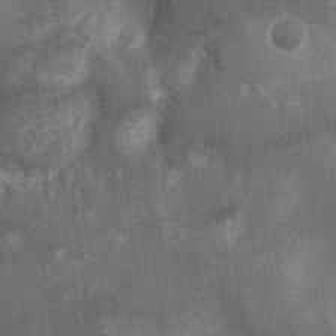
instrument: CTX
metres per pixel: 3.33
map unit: Ht
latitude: 2.3467
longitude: -19.0269
